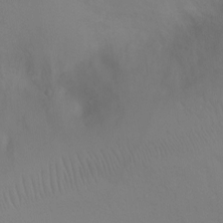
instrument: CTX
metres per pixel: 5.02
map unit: Ht
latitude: -5.1620
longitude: -28.1955
